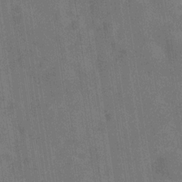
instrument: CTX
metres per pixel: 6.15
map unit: Hve
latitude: -29.1242
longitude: 92.1984
